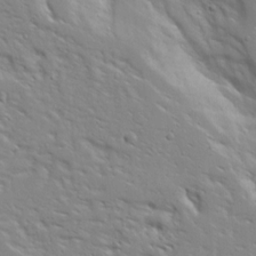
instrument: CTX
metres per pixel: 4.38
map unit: Ave
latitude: 13.3671
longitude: -139.1214
